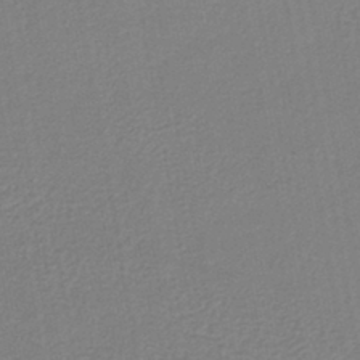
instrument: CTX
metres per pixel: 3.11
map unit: lHb
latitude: -42.1983
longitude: 74.0283
